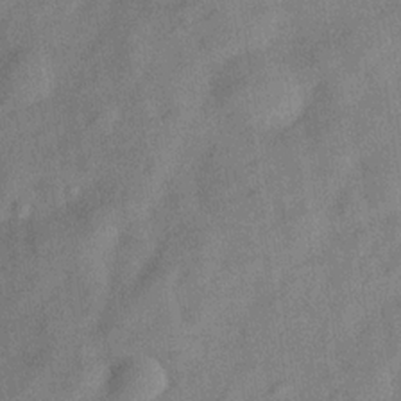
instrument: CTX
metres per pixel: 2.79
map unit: Hve
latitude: -31.0108
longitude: 91.8990
